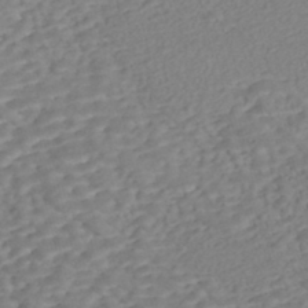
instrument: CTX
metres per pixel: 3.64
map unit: Nhe
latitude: -47.0486
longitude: -172.1199
